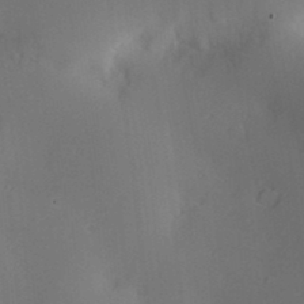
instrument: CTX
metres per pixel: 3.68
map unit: Nve
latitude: -9.1431
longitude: 174.8785
